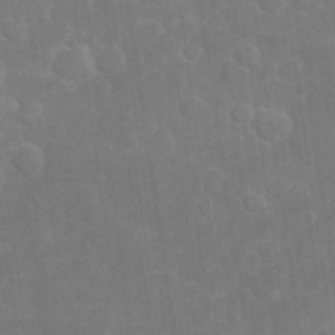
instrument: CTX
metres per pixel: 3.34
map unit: eHh
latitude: 32.3089
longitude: -60.0822
